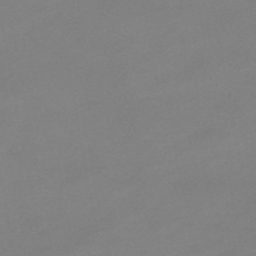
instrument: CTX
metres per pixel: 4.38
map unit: eHb
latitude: -46.7274
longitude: 86.0850
